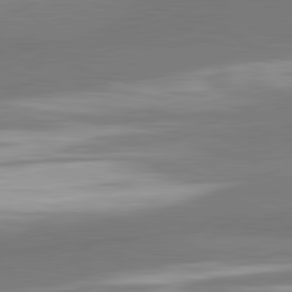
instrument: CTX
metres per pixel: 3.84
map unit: lApd
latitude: 81.9528
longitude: 173.8044
